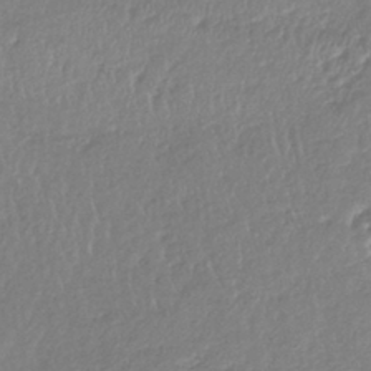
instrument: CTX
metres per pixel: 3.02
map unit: lHb
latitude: -40.2550
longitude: 70.6330
